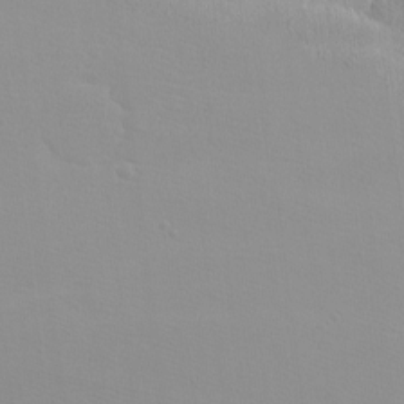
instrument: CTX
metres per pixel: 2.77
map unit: eHh
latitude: -8.0850
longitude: -70.5168
